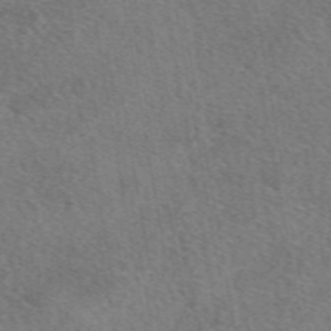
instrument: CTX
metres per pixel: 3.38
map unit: eAb
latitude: 49.4993
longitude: 110.6707
